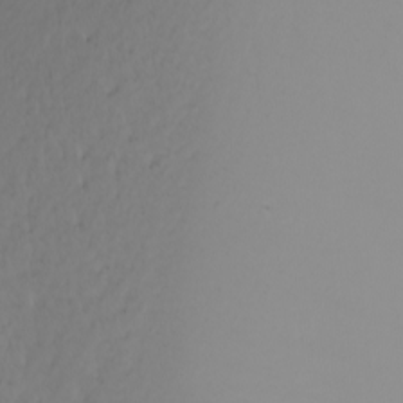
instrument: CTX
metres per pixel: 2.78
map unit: Nhu
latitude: -5.8989
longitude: -94.3279
